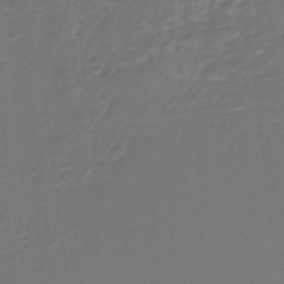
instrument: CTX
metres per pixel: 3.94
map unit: lHb
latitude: -38.2740
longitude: 55.5588
